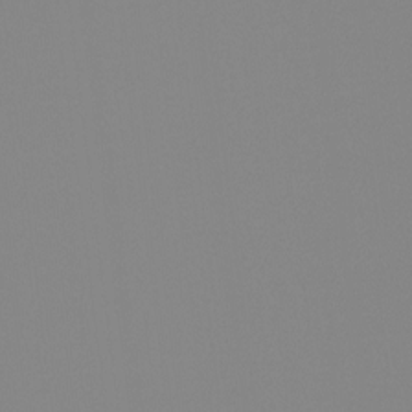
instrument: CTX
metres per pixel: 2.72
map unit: Hto
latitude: -8.3495
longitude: -51.5749
